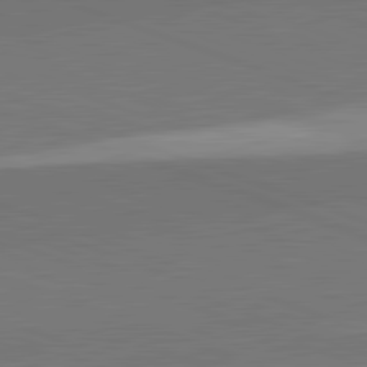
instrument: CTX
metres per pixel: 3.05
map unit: lApd
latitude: 82.2144
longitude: 136.0850
